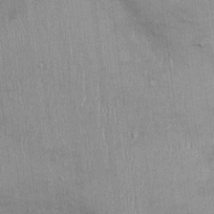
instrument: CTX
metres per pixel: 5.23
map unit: Ht
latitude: -3.4643
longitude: -14.0633
